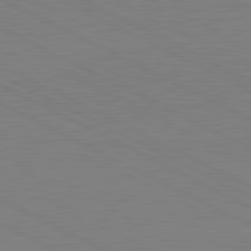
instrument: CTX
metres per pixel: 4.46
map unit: lApd
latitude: 81.1592
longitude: 150.6896
